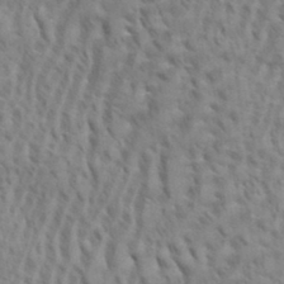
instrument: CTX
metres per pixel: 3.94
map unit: eHh
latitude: 33.8583
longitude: -141.0080
